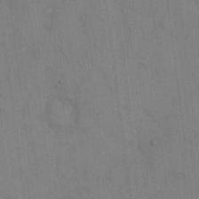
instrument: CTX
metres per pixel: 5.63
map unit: eHh
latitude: 12.9514
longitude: -62.4790
